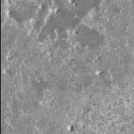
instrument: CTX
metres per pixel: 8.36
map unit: HNhu
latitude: 0.3278
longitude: 6.0094
